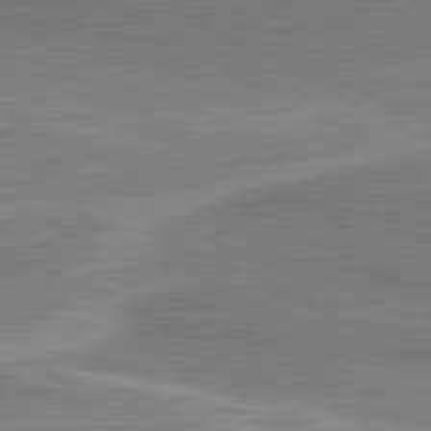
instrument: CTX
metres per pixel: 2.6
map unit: lApd
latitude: 80.6301
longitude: 141.5210
